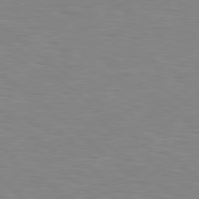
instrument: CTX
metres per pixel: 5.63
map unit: Hpe
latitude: 78.9136
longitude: -161.6694
